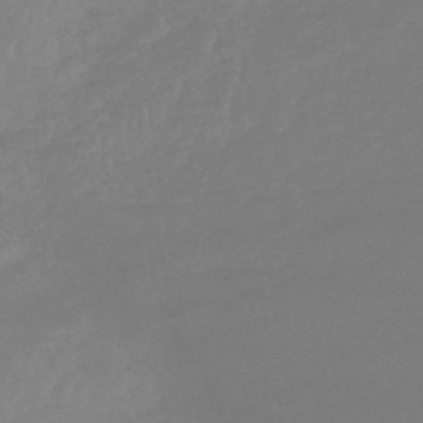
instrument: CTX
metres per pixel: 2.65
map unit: lHb
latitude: -44.5385
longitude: 73.7100
